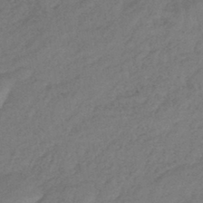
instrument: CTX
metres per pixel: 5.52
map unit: eHb
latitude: -41.9745
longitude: 83.6911
